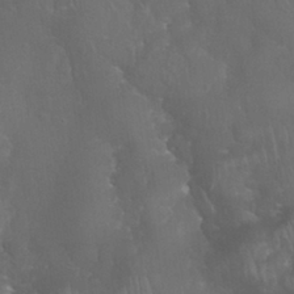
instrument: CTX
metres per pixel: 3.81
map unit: Nhu
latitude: 28.7813
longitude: -66.1011
